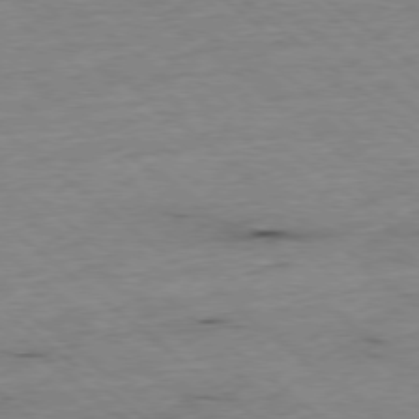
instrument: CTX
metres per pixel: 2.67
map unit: Ap
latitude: -78.3117
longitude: -85.3671
